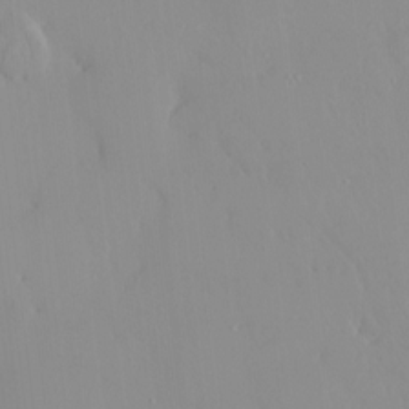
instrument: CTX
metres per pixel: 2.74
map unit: HNhu
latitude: 2.1955
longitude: 7.4832
